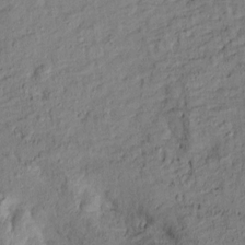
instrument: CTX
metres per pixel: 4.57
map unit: Htu
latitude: -8.6329
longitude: 177.6722
